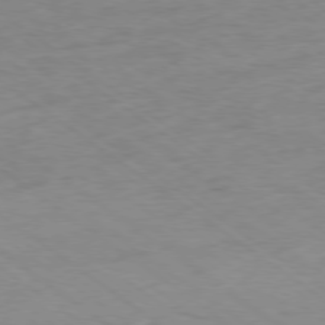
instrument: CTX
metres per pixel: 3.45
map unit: Hpe
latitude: -78.8030
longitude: -22.9136
